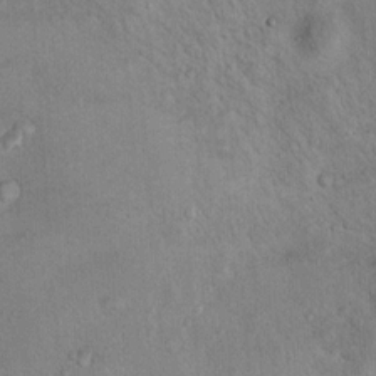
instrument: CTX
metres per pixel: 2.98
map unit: Nhu
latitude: 12.8191
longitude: -26.8191
